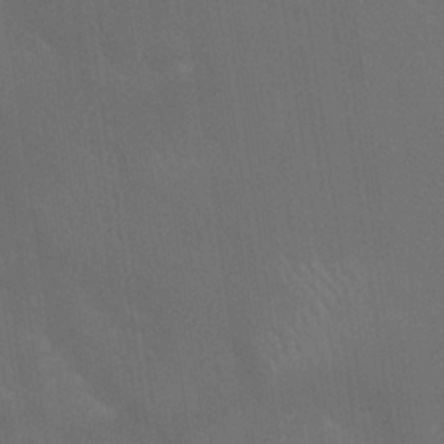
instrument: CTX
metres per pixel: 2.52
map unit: Nhu
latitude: 28.7057
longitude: -66.3278
